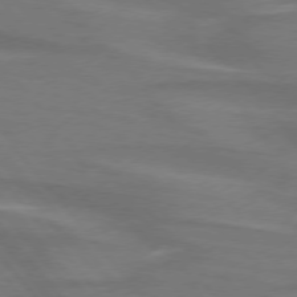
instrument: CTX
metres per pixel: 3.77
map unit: lApd
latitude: 75.2159
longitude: -80.6868
